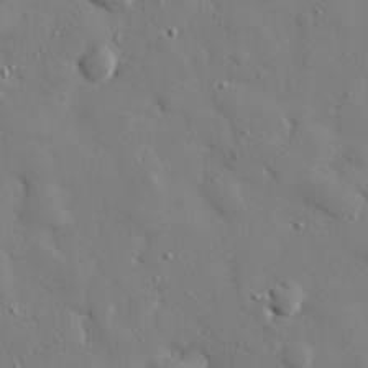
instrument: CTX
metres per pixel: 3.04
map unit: eHh
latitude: 27.6505
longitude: -78.4223
